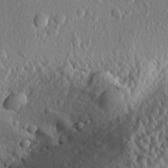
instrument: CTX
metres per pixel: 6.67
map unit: Aa
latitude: 31.0459
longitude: -134.1577
